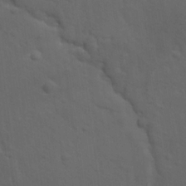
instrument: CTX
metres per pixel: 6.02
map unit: Ave
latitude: 11.8961
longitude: -104.4412
